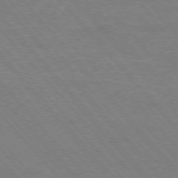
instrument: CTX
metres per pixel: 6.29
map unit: Hpe
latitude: -76.5196
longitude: -13.1403
